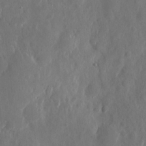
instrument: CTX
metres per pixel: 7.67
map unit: eHh
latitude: 7.4615
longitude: -72.8191
